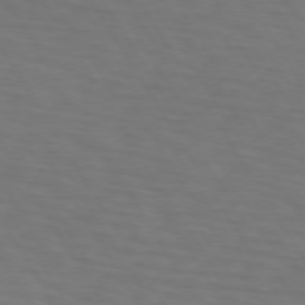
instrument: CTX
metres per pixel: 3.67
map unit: lApd
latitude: 73.0081
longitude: -75.1214
